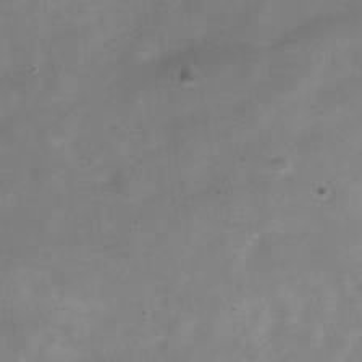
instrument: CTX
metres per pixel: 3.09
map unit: Hve
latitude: -31.5966
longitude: 92.9731
